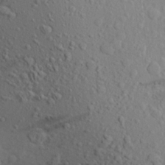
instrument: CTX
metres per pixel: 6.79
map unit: Aa
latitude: 23.1403
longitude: -146.6113
